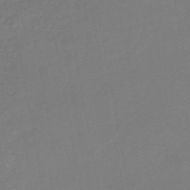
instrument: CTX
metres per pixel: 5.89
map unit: HNhu
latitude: -46.0283
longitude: 93.9745
